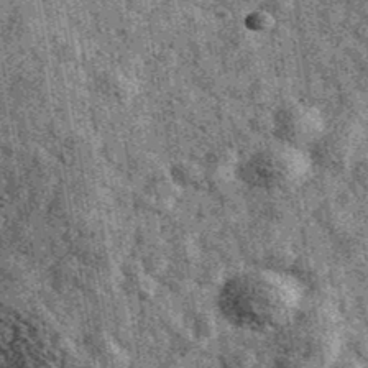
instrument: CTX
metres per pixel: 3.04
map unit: Ave
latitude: 40.6302
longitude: -106.5546
